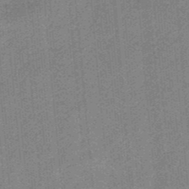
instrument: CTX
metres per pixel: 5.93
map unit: HNb
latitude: -34.5007
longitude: 57.0675
